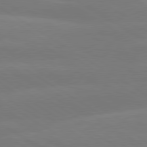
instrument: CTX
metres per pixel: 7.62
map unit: lApd
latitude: 79.7261
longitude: -150.5545
